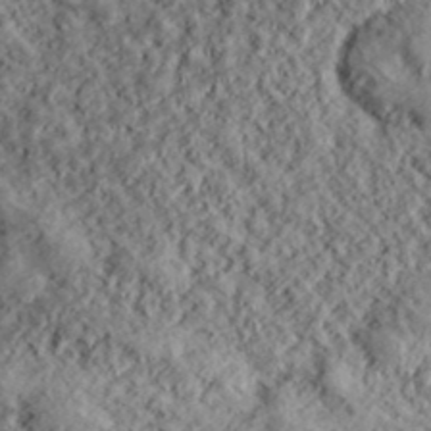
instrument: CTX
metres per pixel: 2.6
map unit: lHvf
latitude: 39.0836
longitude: -88.4601
